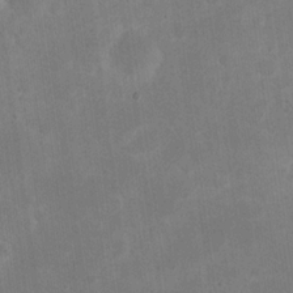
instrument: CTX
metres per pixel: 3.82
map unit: eHh
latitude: 20.1578
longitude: -69.9150
